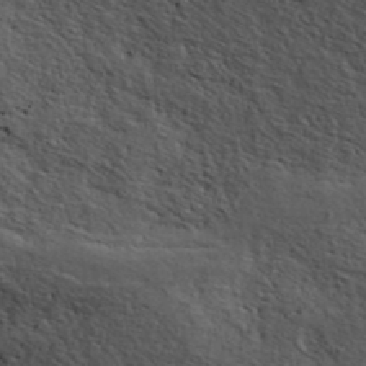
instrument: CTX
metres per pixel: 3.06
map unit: ANa
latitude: 41.1592
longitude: 55.9556
